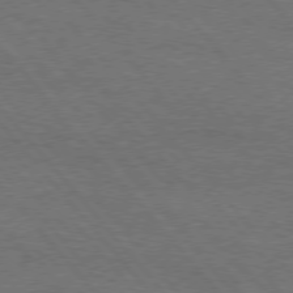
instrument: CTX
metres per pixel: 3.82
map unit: Hpe
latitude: 75.7072
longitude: -152.0255
